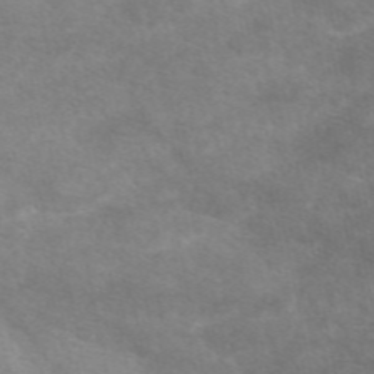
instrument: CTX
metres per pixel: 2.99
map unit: eAb
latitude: 48.5735
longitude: 122.9731
